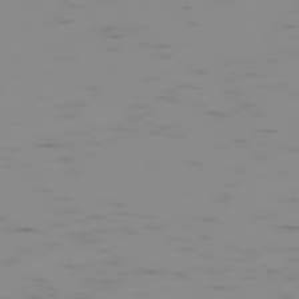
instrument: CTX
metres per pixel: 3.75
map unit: Hpe
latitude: -74.0661
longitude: 6.8597
